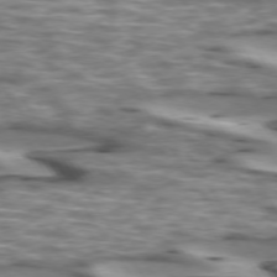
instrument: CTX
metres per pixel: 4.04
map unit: lApd
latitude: 73.9717
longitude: -57.1781
